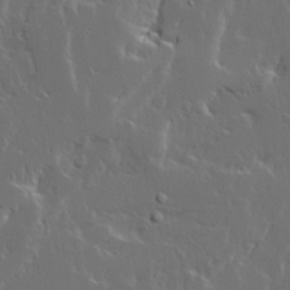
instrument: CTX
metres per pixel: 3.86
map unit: Ave
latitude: 14.9892
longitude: -137.7639
